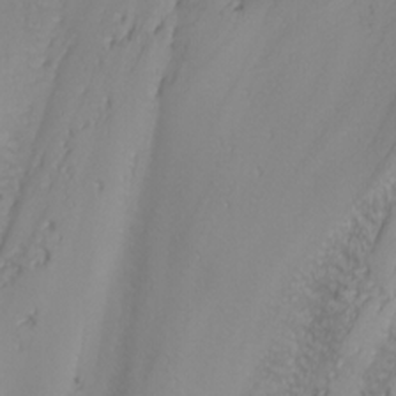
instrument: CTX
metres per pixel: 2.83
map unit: Nhu
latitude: -7.0108
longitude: -80.6301
